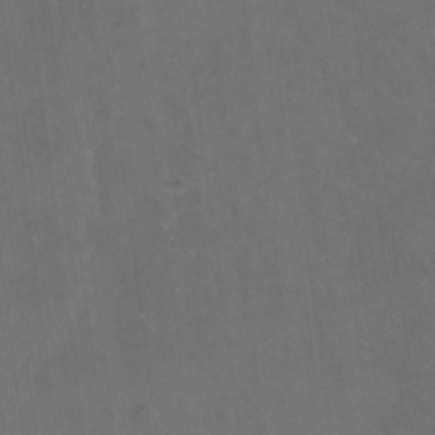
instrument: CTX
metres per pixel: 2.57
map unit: Hto
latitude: -12.6708
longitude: -40.6679
